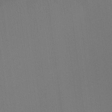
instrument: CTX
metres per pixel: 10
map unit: Ht
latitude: -8.3117
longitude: -38.7624
